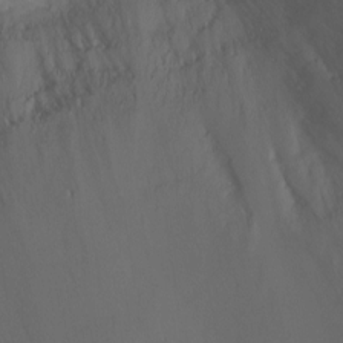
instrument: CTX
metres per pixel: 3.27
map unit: Ht
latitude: -6.4251
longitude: -26.9136
